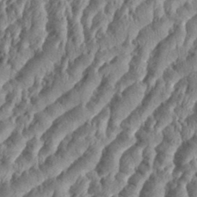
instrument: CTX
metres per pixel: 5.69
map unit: eHh
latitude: 34.4979
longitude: -137.0648
